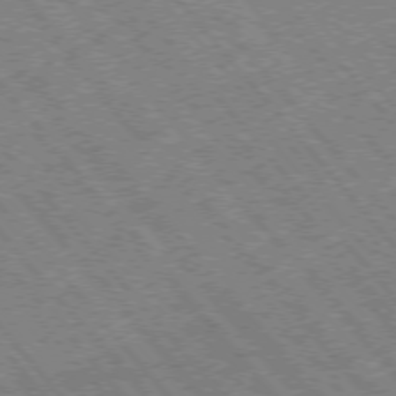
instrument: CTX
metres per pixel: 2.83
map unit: Hpe
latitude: -76.1984
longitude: -20.0255
